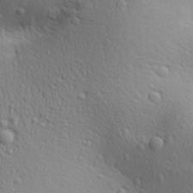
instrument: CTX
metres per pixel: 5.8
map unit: Aa
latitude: 29.4048
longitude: -139.5749
